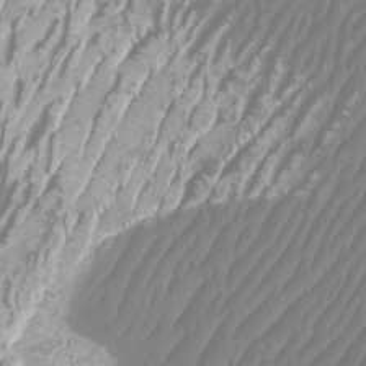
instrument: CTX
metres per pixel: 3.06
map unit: Htu
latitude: -9.9178
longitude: -74.8569
